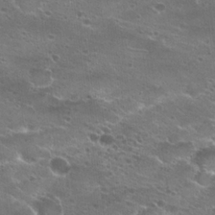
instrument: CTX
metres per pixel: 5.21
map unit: Hto
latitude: 22.8191
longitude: -41.4426
